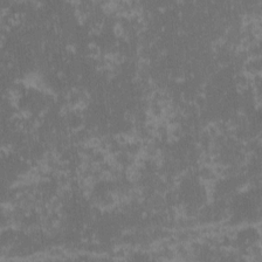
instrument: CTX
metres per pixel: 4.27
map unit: eHh
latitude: -1.5588
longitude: -86.1767
